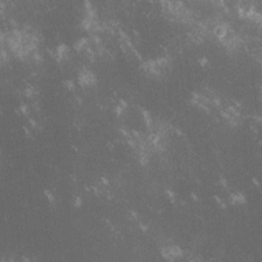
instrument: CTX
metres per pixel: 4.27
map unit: lHvf
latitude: -13.7289
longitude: -102.9702
